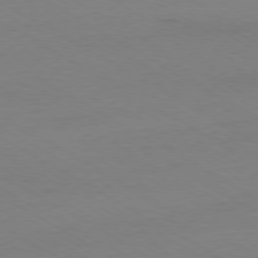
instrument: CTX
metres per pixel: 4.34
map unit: Ap
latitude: -79.4076
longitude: -83.3859
